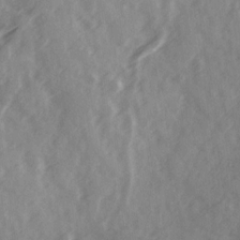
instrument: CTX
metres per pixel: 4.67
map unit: Ave
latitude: 19.2915
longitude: -131.1404
